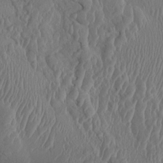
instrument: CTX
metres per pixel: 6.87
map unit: HNhu
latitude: 3.1592
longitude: -6.3278
